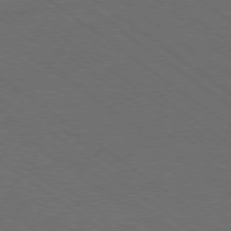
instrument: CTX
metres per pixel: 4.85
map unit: Ap
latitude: -79.1809
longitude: -64.1956
